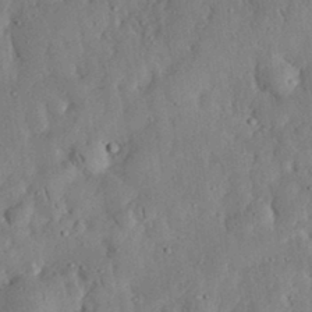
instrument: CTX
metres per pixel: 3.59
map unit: eHh
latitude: 33.0270
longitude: -75.2159
